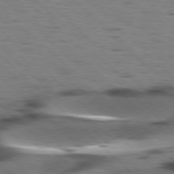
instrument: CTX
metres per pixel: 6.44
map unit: lApd
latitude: 77.3670
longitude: -49.2159
